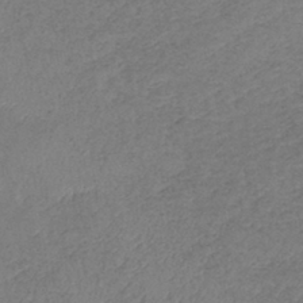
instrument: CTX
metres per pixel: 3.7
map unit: eHb
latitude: -39.6911
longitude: 76.0283
